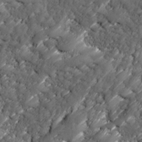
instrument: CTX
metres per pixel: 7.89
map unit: Ave
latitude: 16.9136
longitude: -135.3670
